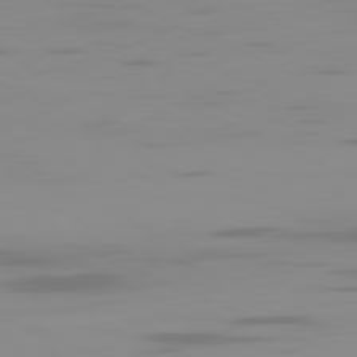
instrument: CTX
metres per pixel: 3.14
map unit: Ap
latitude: -81.4077
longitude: -61.0269
